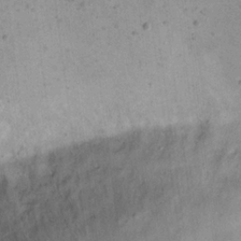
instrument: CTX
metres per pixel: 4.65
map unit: eHh
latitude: 21.7639
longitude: -66.6112
